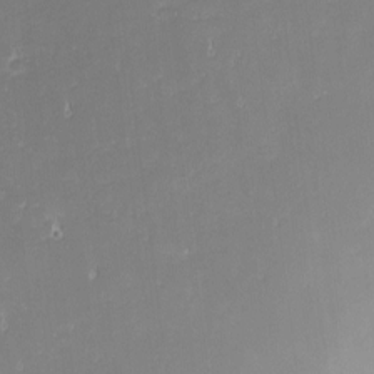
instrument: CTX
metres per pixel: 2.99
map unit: eHh
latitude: -2.1038
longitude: -81.0080
